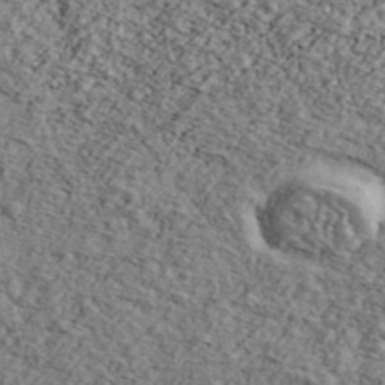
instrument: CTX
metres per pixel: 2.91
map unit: Ave
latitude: 43.5938
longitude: -110.1578
